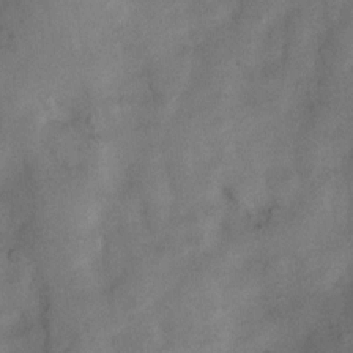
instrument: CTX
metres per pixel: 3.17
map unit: Nhu
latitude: 8.1578
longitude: -22.9514
